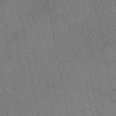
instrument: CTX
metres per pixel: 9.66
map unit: eAb
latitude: 50.3656
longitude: 109.9178
